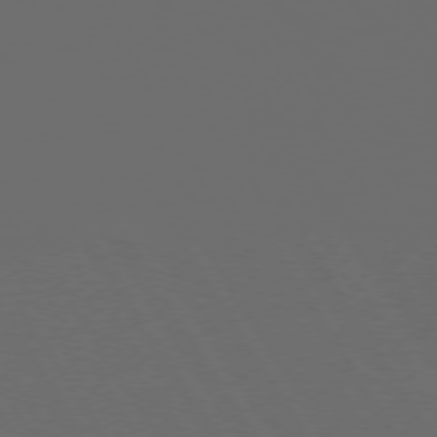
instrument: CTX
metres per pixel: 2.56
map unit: Hpe
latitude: 73.7261
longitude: -127.9339
